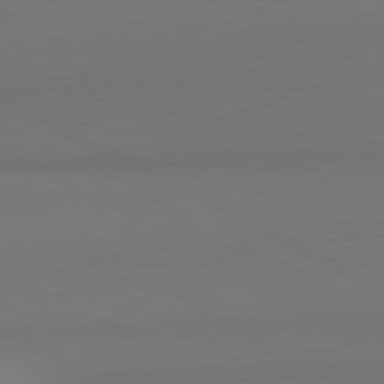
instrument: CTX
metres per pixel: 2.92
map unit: lApd
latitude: 81.1970
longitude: 146.3495
